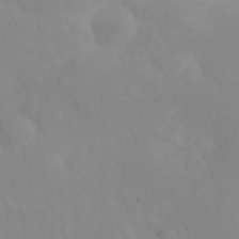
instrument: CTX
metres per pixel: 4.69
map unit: eHh
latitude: 24.9891
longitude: -64.1011
